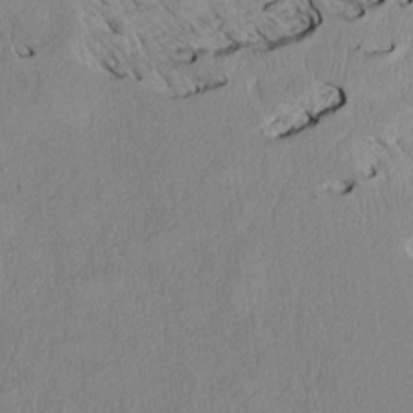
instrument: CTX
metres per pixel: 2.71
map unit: Htu
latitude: 3.5938
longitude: 152.3495
